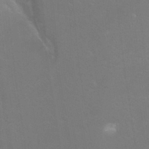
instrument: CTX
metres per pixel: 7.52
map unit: Hto
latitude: -6.9730
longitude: -48.2522
